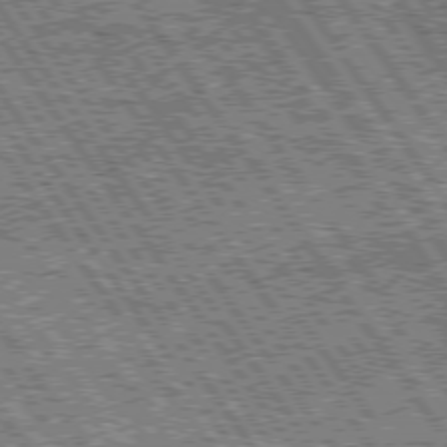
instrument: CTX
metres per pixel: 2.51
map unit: Hpe
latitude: 75.1592
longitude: -153.5182
